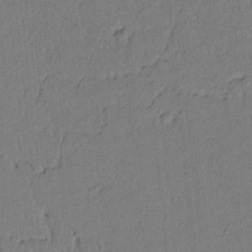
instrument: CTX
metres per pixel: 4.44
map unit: lAvf
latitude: 5.4048
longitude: 165.4644
